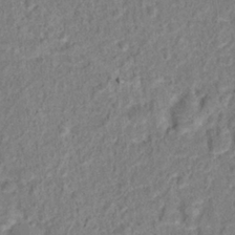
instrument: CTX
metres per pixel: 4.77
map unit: Hto
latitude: 13.4616
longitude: -38.3656
